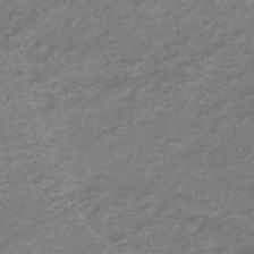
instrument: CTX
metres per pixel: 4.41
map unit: eHb
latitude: -38.4440
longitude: 78.3306
